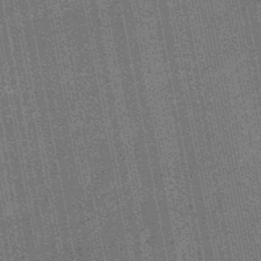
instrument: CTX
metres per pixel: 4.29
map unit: HNb
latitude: -49.0865
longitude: -38.4412
